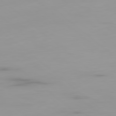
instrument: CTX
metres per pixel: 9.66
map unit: Ap
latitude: -79.8422
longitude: -69.1214
